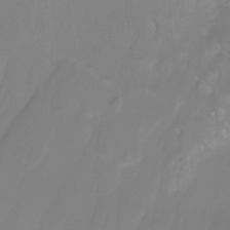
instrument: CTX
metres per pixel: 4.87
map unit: Nhu
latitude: -4.6896
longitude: -77.0458
